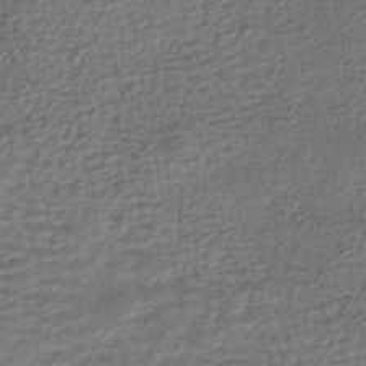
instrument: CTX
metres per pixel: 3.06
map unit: HNhu
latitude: -45.5021
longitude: 102.5196
